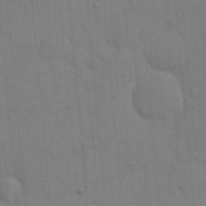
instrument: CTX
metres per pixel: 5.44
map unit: eHh
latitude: 19.0080
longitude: -64.0822
